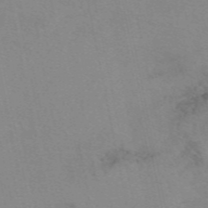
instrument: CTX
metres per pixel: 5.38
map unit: eAb
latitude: 49.1403
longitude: 104.5196
